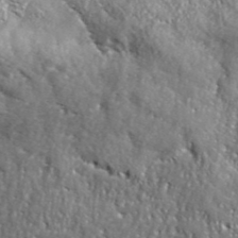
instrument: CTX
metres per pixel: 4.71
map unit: ANa
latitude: 41.6882
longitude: -87.0458
